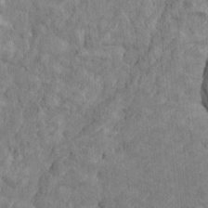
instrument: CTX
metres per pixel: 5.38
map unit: Htu
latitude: -5.4832
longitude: 156.8975
